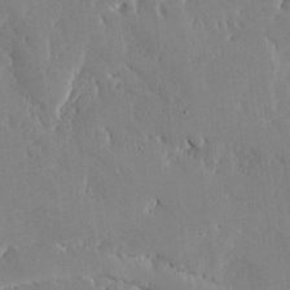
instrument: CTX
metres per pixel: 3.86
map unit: Ave
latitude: 16.6679
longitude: -139.3293
